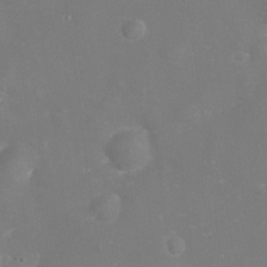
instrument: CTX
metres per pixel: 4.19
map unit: eHh
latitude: -11.2376
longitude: -62.3279
